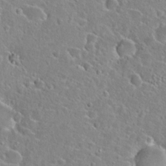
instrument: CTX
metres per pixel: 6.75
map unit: Hto
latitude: 24.1766
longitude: -46.4412
